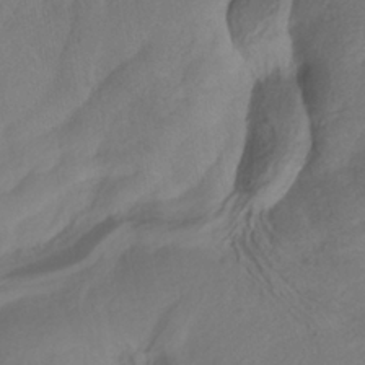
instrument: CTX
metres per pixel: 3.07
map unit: ANa
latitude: -38.4629
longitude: 96.6141
